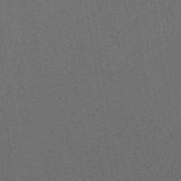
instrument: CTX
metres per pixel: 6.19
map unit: ANa
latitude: 43.3482
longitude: 28.0850
